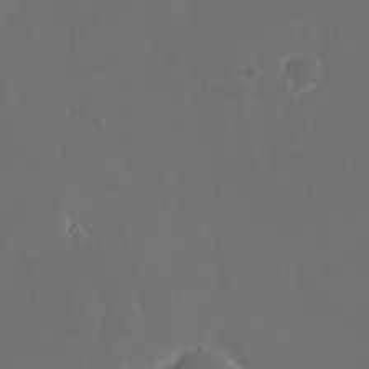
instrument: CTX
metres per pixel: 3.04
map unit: eHh
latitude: 20.1200
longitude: -68.6491
